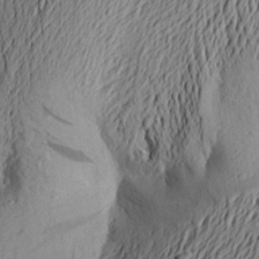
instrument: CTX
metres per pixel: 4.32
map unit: Aa
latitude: 23.8961
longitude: -149.5182
